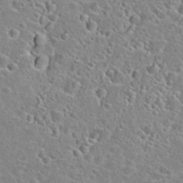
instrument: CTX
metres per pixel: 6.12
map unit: Hto
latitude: 24.4034
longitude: -46.3845
